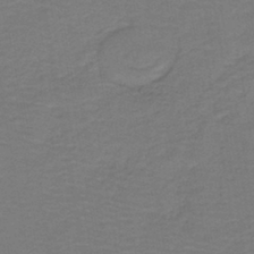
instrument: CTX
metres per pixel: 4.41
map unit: lHb
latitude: -42.6518
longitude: 53.0486
